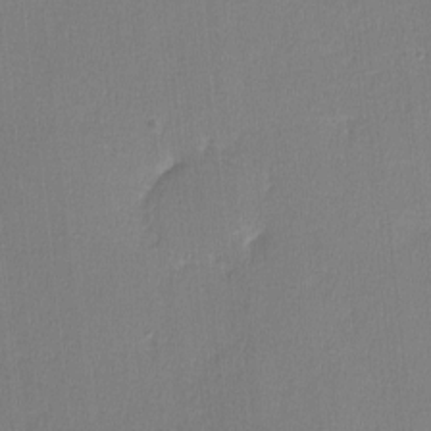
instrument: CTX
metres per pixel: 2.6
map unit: lHvf
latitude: -11.2376
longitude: -99.8961
